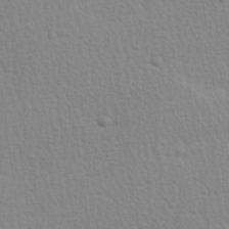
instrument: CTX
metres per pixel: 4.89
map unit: Hve
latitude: 25.7449
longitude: -93.8205
